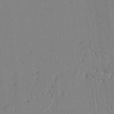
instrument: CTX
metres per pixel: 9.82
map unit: lAvf
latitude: 2.8569
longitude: -106.9325
